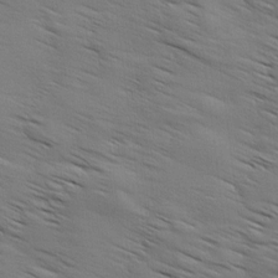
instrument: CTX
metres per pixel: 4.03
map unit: Ave
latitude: 12.0822
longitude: -106.0255
